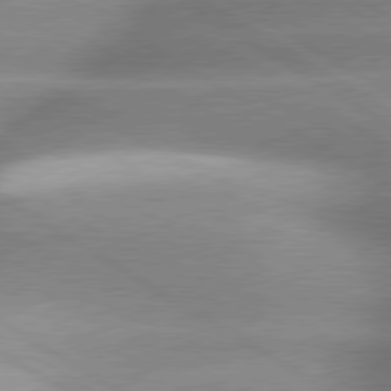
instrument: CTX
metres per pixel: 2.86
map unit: lApd
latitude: 79.8773
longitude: -144.3089
